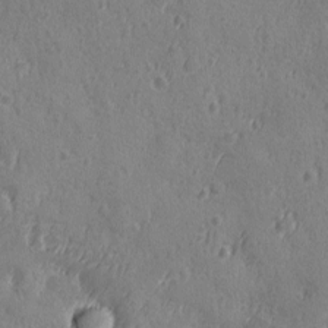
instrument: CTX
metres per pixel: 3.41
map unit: Ave
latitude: -8.6896
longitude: -119.0080
